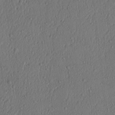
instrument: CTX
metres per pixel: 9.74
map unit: lAvf
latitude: 8.0255
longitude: 168.0661
